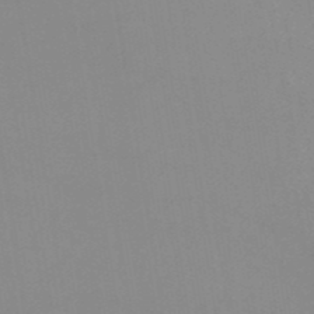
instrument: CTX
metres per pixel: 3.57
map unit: eHb
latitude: -50.1228
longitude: 67.8989
